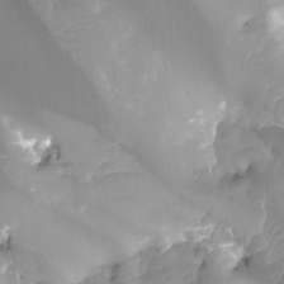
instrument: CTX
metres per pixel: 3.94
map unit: Ht
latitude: -13.1809
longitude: -50.1766
